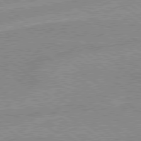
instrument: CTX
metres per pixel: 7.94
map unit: Hpe
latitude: 78.8002
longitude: -144.3467
